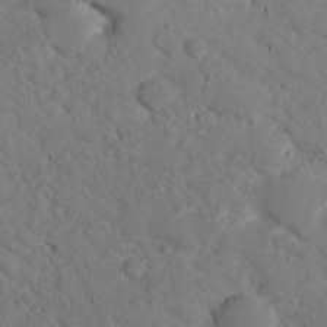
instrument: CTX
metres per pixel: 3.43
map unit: lHvf
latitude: 14.3657
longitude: 178.6896
